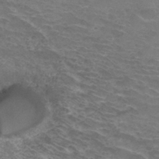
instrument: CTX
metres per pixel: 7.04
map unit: Hto
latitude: 33.2537
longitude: -43.7639
